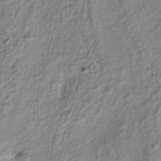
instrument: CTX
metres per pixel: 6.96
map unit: ANa
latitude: -37.6344
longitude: 94.3306
